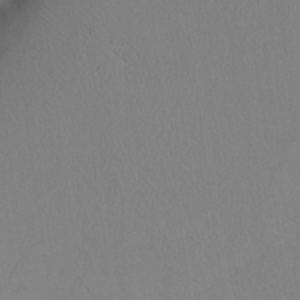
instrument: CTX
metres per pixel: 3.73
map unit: Aa
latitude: 24.8757
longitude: -132.4223
